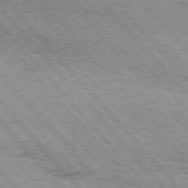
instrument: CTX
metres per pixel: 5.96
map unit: Hpe
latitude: 75.9906
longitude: -150.6868
